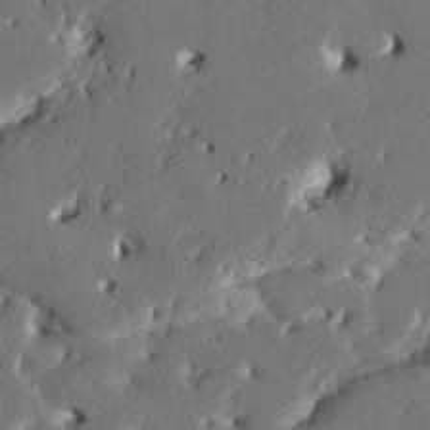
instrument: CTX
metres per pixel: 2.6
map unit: HNhu
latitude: 5.0647
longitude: -4.9514
